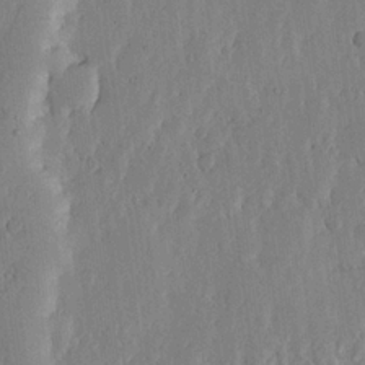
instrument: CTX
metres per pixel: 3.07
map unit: lHvf
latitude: 18.4223
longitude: -116.5357
